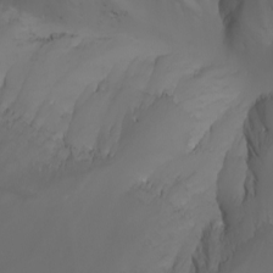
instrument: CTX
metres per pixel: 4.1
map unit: Nhu
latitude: -7.4265
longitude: -85.4049
